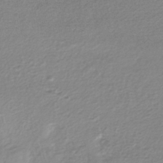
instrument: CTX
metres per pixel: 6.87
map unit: lHb
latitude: -40.5007
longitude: 71.8800
